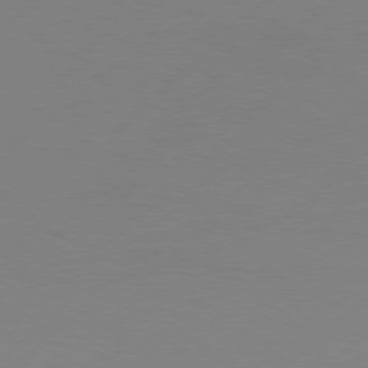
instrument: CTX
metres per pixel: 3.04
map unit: Hpe
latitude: 78.1578
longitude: -127.0459
